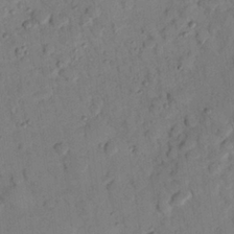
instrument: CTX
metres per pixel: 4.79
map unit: Nhu
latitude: 24.8757
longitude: -73.8206
